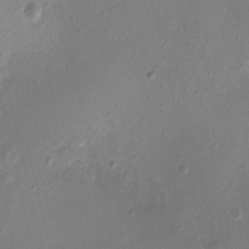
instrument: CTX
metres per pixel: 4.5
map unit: Nhu
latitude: 5.0269
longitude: -16.5357
